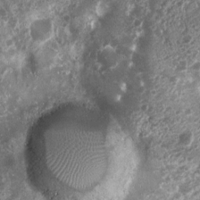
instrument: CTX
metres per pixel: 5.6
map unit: Nhu
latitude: 7.0269
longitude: -21.8205
